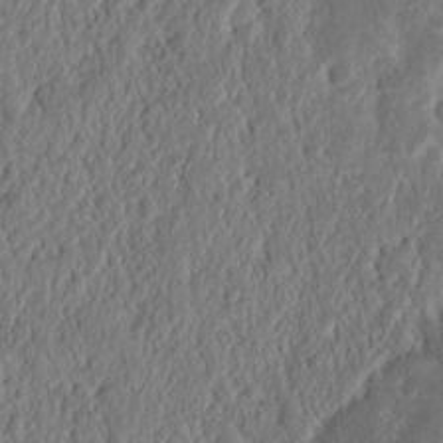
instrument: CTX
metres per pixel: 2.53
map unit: Nhu
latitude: 14.1389
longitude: -73.9151
